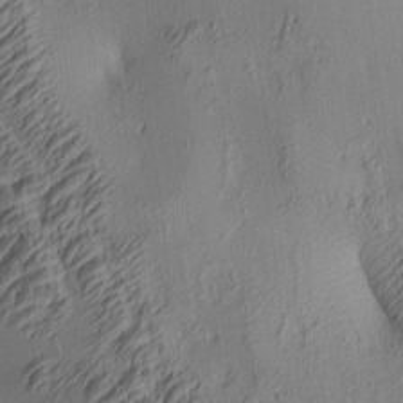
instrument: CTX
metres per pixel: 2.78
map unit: lAa
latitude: 4.5924
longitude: -115.6882
